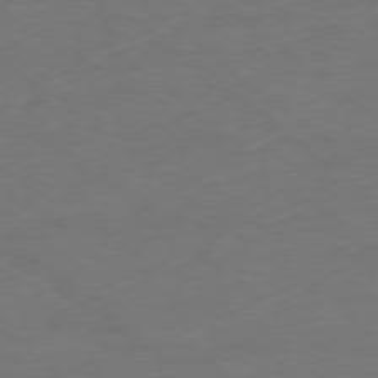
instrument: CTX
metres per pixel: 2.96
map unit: Ap
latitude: -77.7856
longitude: -76.3656
